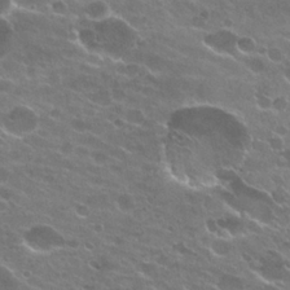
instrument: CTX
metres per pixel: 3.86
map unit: Hto
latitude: 24.9324
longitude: -37.3860
